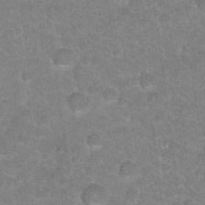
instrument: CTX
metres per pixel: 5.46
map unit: Hto
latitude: 18.5923
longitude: -35.3103
